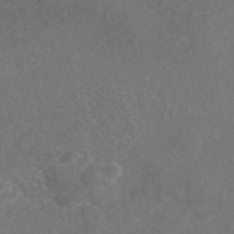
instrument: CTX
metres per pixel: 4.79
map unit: eAb
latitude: 48.3278
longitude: 108.7274
